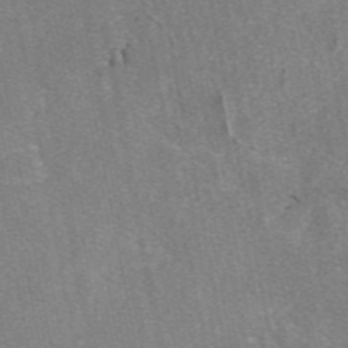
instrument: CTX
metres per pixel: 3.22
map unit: eAb
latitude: 47.3104
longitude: 108.3495
